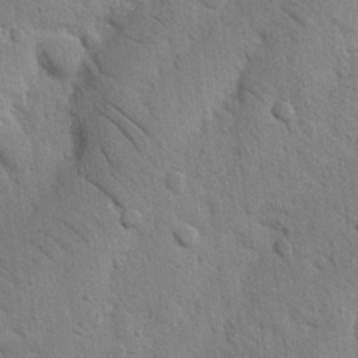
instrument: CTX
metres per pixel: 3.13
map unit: Nhu
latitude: 21.1403
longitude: -76.5545
